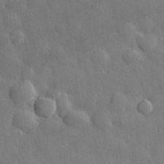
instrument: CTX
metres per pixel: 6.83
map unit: eHh
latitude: 30.4412
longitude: -79.1214
